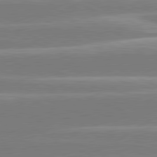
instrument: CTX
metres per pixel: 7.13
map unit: lApd
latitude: 80.9892
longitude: -131.2726
